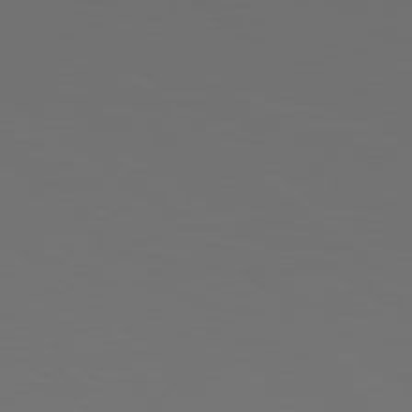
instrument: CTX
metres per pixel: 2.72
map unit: Hpe
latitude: 78.4979
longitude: -175.1592
